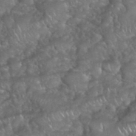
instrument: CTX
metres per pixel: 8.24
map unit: eHh
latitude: 39.5371
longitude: -58.1200
